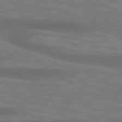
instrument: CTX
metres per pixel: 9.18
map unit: lApd
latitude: 74.3845
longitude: -54.4223
